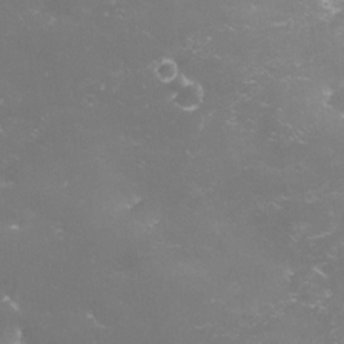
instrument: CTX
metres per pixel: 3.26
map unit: eHh
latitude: -4.3873
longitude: 19.2754
